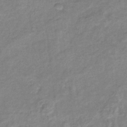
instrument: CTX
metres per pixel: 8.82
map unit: eHb
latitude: -38.5007
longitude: 78.5762
